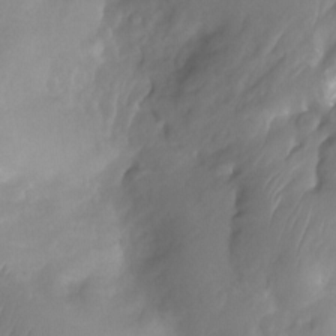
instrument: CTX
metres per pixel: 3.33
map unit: Nhu
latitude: -12.9164
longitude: -63.7639
